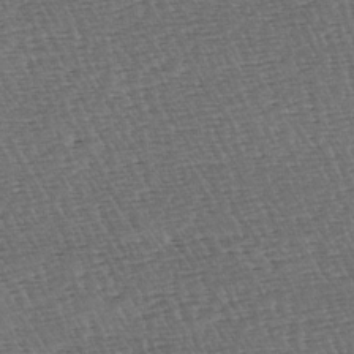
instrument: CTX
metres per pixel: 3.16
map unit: lAa
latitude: -3.4076
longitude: -122.8002
